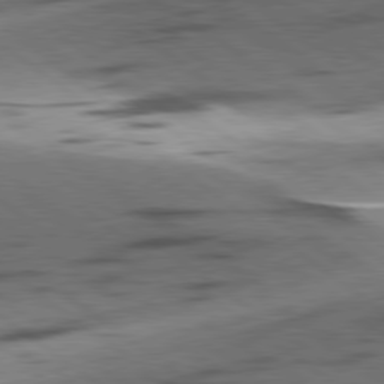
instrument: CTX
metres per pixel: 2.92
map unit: lApd
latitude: 79.0081
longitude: -51.1025
